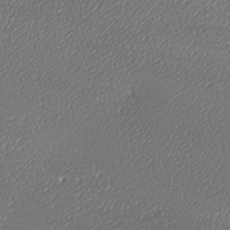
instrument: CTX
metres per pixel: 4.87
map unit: lAa
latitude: -10.3684
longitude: -126.8758
